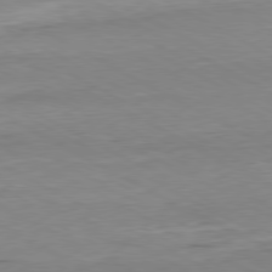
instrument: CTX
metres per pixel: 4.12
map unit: Hpe
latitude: -80.7841
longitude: 21.4643
